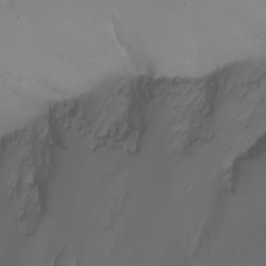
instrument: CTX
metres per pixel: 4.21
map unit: Nhu
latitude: -7.1431
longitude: -82.4790
